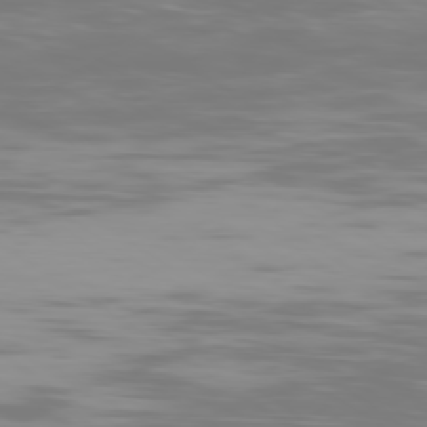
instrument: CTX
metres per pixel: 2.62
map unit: Ap
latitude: -79.7099
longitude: -102.9702
